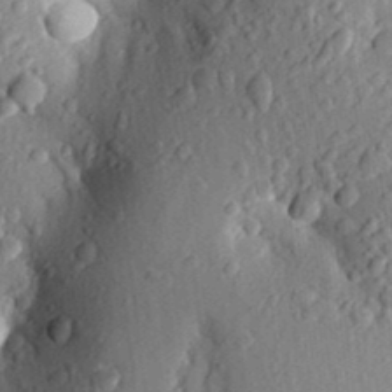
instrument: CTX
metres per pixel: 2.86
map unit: Aa
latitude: 25.4615
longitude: -150.1200
